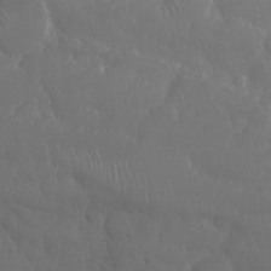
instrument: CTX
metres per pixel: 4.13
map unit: Nhu
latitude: 24.5923
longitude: -61.5749
